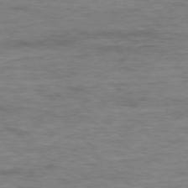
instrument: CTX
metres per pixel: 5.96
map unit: Ap
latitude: -78.8786
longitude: -87.3481
